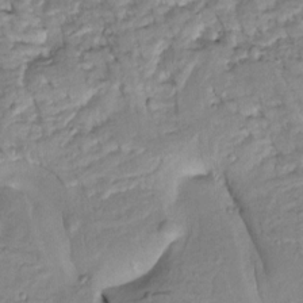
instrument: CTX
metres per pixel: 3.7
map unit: Htu
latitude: -5.5210
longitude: 154.0661
